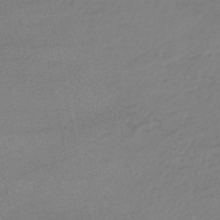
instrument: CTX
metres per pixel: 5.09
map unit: lHb
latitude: -46.8786
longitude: 62.4629
